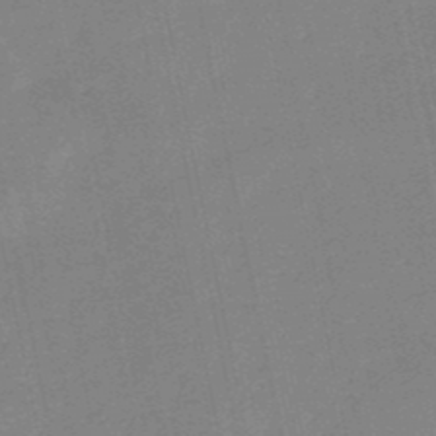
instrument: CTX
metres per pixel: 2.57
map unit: HNb
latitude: -50.1228
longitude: -42.4601
